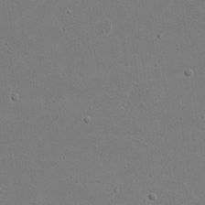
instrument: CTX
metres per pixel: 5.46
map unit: eHh
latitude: 19.3481
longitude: -71.9528
